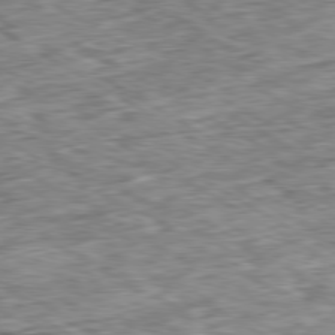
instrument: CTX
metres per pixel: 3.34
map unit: Ap
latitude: -80.1606
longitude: -89.7639
